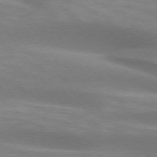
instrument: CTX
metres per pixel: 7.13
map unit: lApd
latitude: 74.4601
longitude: -49.6127
